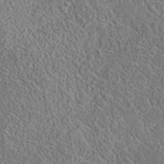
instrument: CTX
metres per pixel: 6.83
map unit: eAb
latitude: 35.6694
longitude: 109.6722
